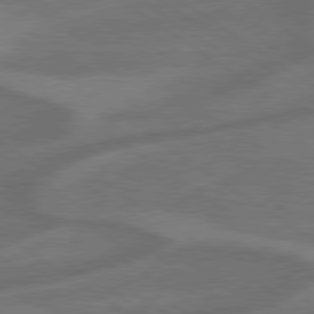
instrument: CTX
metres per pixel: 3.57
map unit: lApd
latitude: 79.3482
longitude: -172.0444
